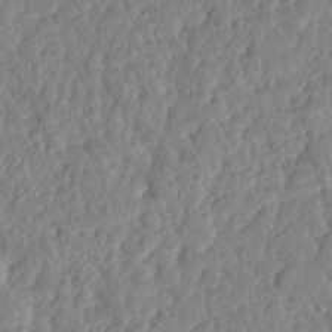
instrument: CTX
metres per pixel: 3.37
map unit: eHh
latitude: 28.1011
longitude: -75.9906
